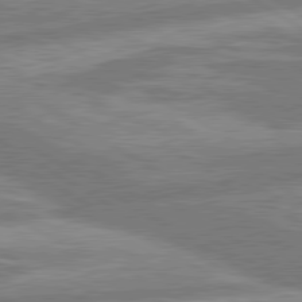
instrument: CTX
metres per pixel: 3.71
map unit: lApd
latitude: 80.3089
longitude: -165.2915
